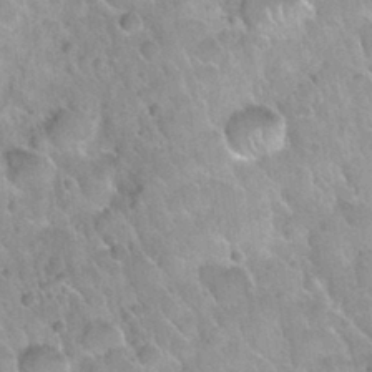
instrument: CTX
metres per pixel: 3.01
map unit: Nhu
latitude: 30.3657
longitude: -54.5357
